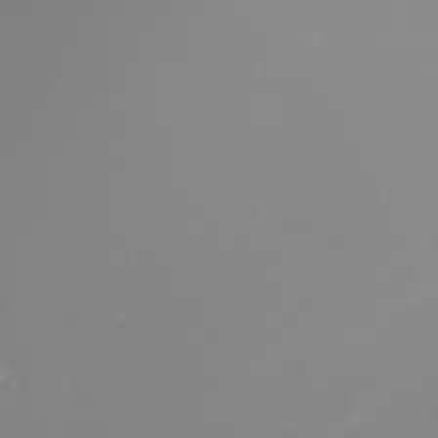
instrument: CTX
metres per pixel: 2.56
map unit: Nhu
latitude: -7.7288
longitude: -81.6694
